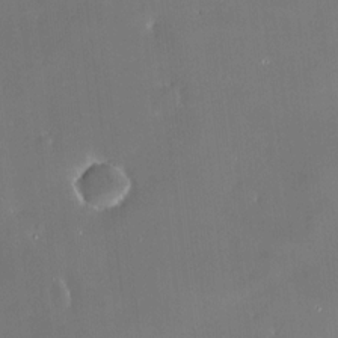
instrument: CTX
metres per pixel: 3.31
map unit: HNhu
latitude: 5.8961
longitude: 10.8786
